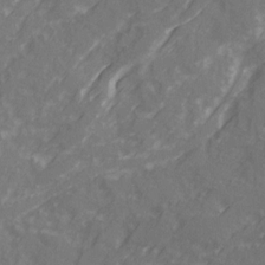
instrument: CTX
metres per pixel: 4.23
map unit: Ave
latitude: 20.6302
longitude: -131.6505
